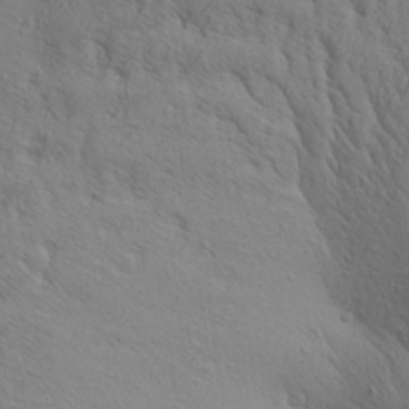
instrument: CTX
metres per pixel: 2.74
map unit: Aa
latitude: 26.1578
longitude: -144.1767
